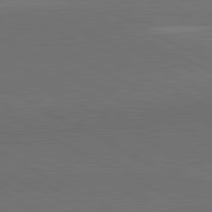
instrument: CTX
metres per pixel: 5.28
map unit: lApd
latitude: 81.9150
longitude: 159.5966
